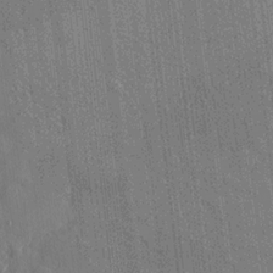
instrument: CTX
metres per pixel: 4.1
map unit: eHh
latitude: 5.5560
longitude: -74.6113
